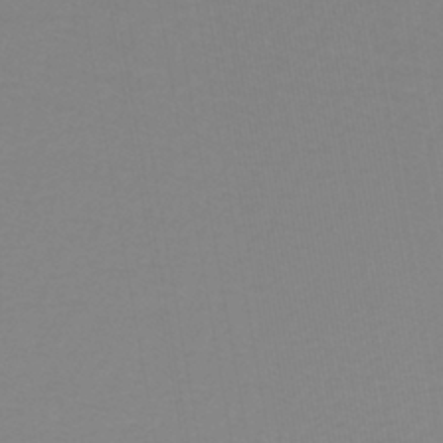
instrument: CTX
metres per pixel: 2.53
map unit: lHb
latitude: -41.5777
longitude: 63.5777
